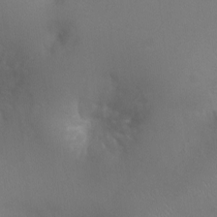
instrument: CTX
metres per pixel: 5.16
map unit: Ht
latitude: -2.2550
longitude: -16.0444
